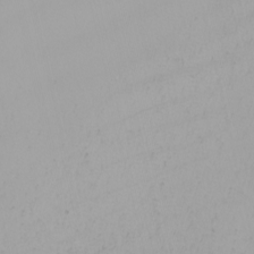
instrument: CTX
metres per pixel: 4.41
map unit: Nhu
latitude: -8.2550
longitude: -96.1011
